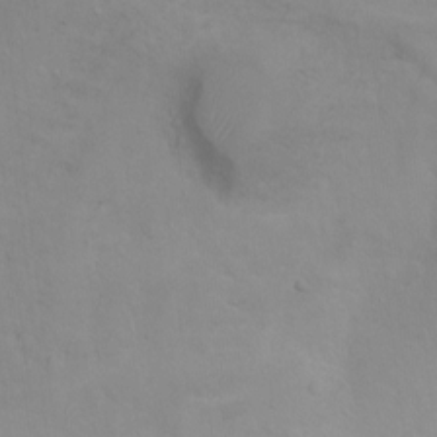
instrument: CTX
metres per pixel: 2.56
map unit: Ht
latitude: 0.3278
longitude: -32.7057
